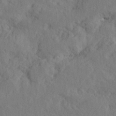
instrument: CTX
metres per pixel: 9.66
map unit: eHh
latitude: 24.2900
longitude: -80.3467
